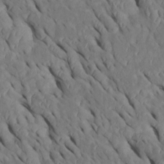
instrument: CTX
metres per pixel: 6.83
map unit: Htu
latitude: 0.6112
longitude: 148.5385
